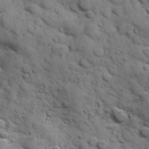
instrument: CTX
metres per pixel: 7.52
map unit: Hve
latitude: 24.6112
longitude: 147.3320
